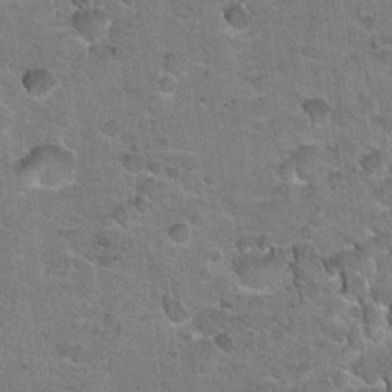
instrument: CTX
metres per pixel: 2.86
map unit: Hto
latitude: 20.8380
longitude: -48.7435
